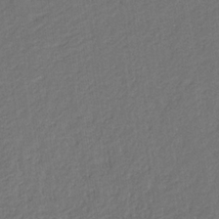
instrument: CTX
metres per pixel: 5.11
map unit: eHb
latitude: -30.4062
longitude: 70.0094
